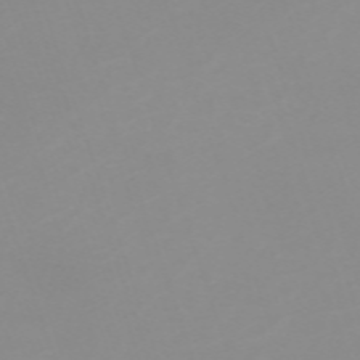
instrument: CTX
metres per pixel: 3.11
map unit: eHh
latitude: -63.6155
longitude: 49.0298
